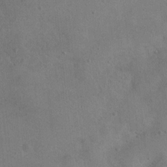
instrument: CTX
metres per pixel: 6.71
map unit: Nhu
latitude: 12.1956
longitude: -26.7813
